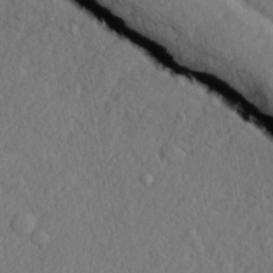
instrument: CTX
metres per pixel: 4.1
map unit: lHvf
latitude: 22.4601
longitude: 143.7288
